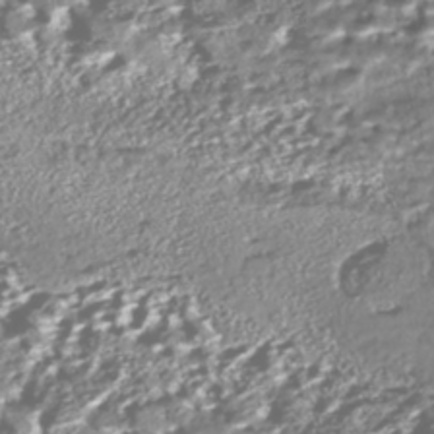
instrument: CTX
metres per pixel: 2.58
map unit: Nhe
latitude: -45.6911
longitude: 151.8800
